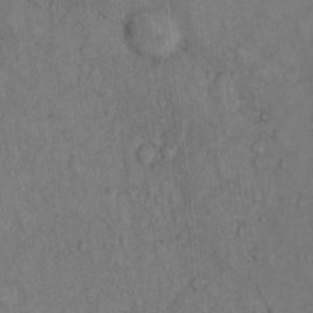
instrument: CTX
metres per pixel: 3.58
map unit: Hto
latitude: 10.0633
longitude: -59.0836
